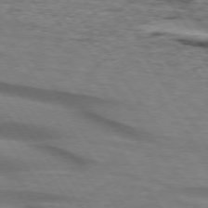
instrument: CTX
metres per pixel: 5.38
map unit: lApd
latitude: 74.1767
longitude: -76.1389
